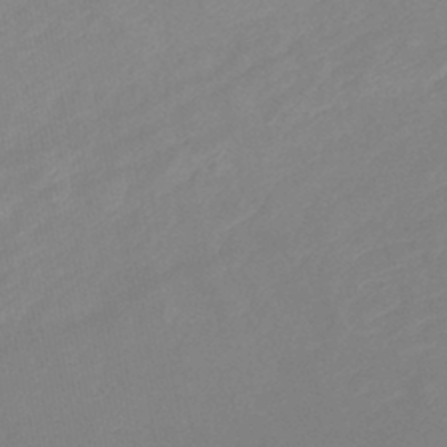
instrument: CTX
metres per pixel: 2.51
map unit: lHb
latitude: -41.5021
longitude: 77.8800
